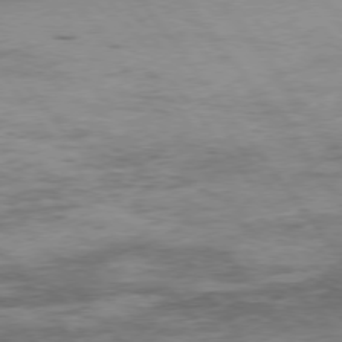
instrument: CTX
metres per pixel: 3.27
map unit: Hpe
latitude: 75.2348
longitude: -143.1970
